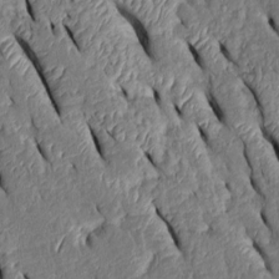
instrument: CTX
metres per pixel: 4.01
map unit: Htu
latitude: 0.8947
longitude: 149.2187
